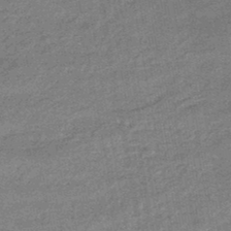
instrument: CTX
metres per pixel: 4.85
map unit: eHb
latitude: -44.9353
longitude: 88.6329
